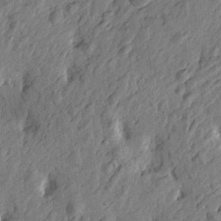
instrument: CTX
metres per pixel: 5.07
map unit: Htu
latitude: -2.6140
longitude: -179.3482
